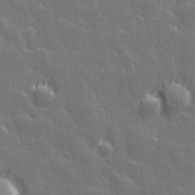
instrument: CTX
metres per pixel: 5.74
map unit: Hve
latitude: 26.9892
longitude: 144.9353
